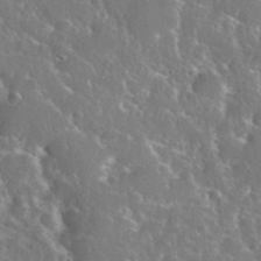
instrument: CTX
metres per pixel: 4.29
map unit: eHh
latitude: 37.2537
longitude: -60.8758
